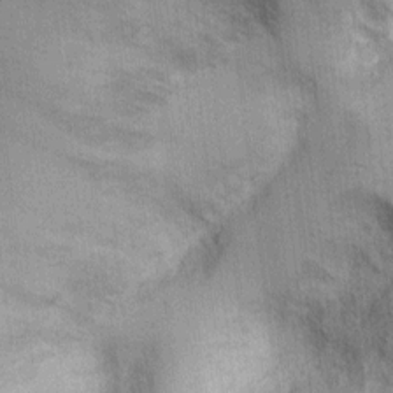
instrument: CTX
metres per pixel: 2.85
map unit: Ht
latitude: -2.0472
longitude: -14.1389
